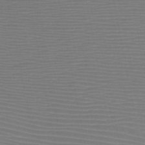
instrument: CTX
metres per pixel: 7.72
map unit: HNb
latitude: -48.7463
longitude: -44.4979
